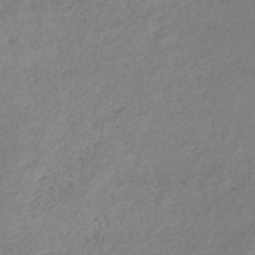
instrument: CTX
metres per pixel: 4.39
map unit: lHb
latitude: -40.8408
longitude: 74.0283
